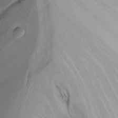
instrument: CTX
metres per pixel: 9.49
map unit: Nhu
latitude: -15.4077
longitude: -54.2711
